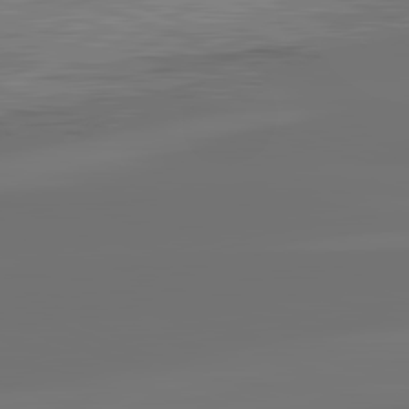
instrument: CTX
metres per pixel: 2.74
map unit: lApd
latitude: 82.2900
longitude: -161.2537
